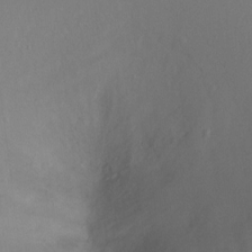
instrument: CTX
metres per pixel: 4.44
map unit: Ht
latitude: -6.1605
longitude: -34.5356
